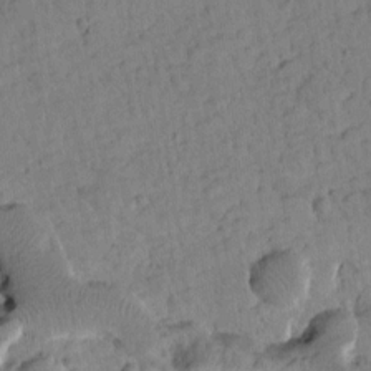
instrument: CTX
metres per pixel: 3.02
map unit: Htu
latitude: 1.5182
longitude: 176.9920
